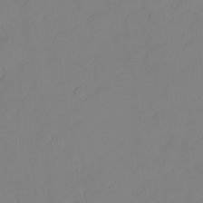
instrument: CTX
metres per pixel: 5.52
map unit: HNhu
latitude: -23.6533
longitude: 50.2739
